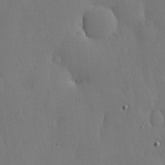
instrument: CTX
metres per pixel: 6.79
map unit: lHvf
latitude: 17.7828
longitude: -114.2522
